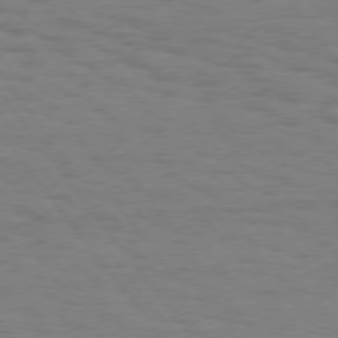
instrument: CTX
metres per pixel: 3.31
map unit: Hpe
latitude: 74.9514
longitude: -136.5168
